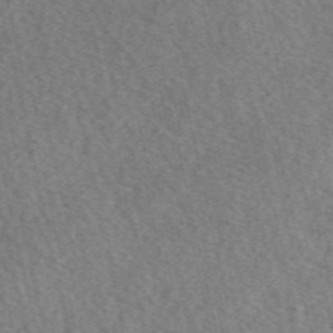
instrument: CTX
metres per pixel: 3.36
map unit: eAb
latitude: 49.8583
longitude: 111.9367
